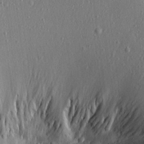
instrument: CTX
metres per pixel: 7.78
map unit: Aa
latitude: 21.1403
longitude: -142.8002
